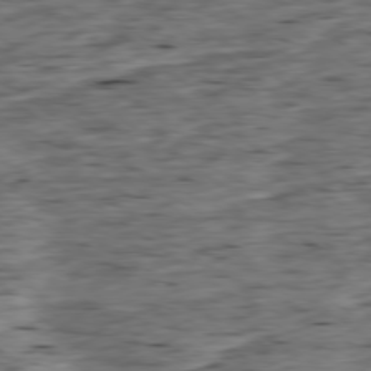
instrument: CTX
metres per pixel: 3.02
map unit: Ap
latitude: -79.1809
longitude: -89.8773
